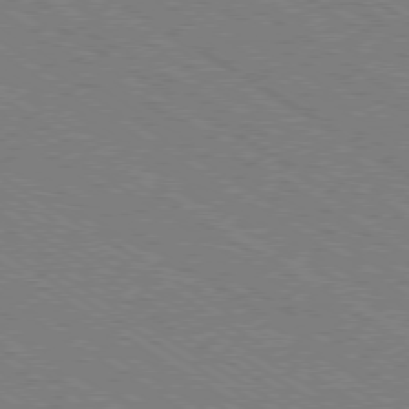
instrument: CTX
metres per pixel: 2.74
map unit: Ap
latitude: -79.4076
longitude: -79.1781
